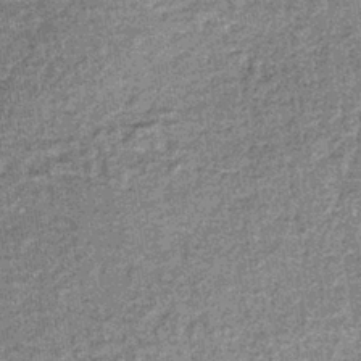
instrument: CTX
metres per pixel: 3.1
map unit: lHb
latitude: -36.9352
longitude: 65.4077
